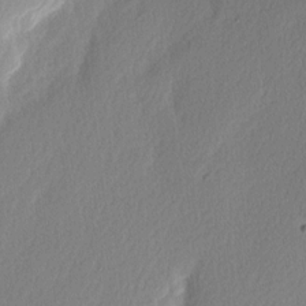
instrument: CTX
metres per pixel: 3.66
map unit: Nhu
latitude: 2.7435
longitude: -76.7246
